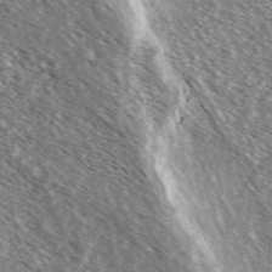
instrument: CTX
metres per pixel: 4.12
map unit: Ave
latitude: 37.6883
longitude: -109.9528
